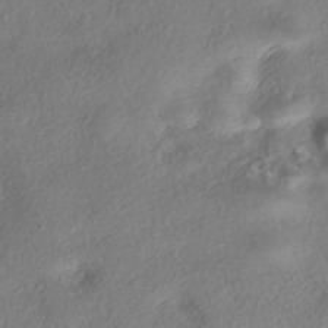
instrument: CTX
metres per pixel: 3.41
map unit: eHh
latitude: -41.9178
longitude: 121.6722
